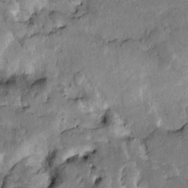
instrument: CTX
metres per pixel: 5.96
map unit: Htu
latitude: -1.1998
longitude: 149.0298
